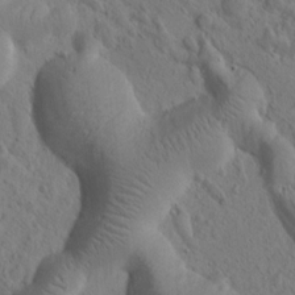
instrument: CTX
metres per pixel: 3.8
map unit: Htu
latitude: -0.0850
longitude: 175.1998
